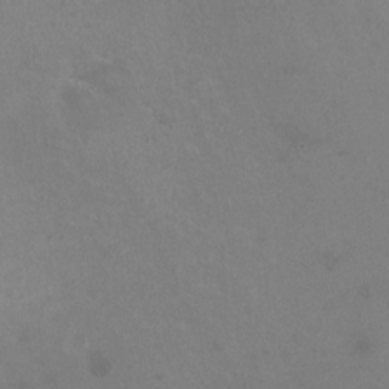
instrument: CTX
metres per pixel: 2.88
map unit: HNhu
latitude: -0.8030
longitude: -3.0269
